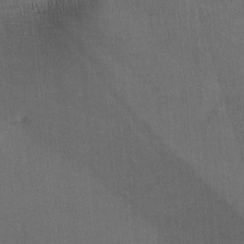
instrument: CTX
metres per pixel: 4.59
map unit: lAa
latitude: -8.6140
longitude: -124.6868
